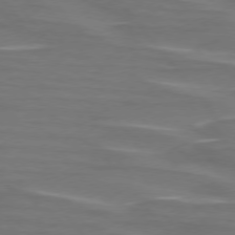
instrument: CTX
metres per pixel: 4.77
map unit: lApd
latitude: 75.4804
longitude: -80.2900
